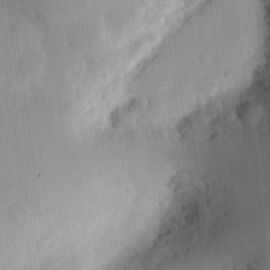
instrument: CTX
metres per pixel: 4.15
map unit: Ht
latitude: 9.3482
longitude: -74.6679
